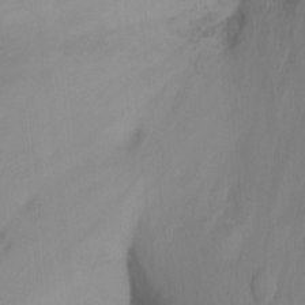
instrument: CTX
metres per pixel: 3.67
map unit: Nhu
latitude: -14.0850
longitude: -53.2537
